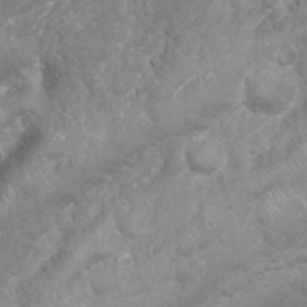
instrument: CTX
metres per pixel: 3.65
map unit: Nhu
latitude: 24.0255
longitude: -60.0822
